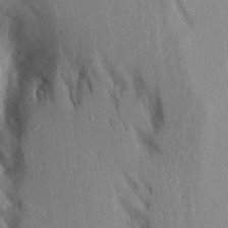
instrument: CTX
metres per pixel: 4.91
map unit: Aa
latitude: 16.0255
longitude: -148.1389
